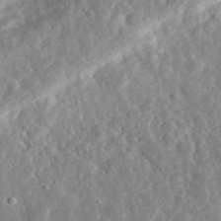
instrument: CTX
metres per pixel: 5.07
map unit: eHh
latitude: 34.3656
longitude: -78.7435
